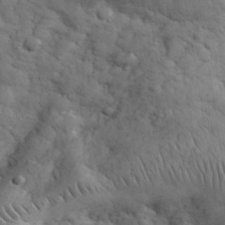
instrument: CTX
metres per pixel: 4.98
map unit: eHh
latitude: 33.2915
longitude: -67.5371
